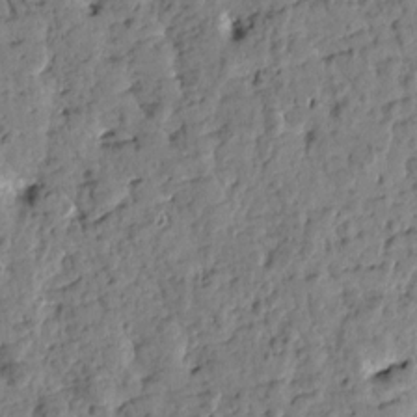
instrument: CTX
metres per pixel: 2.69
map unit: Htu
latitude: -1.4833
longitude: -179.7639
